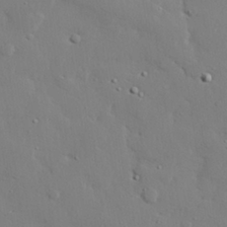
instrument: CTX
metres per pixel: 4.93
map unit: eHh
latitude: 28.2144
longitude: -82.2333
